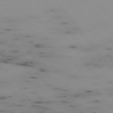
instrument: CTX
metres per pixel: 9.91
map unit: Hpe
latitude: -74.9164
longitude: 3.3131
